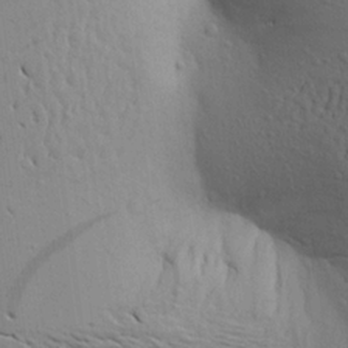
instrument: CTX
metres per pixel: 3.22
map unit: Aa
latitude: 21.2348
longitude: -148.3656
